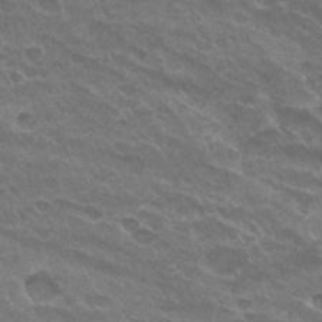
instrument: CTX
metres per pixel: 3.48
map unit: Hto
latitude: 32.5546
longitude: -46.6869
